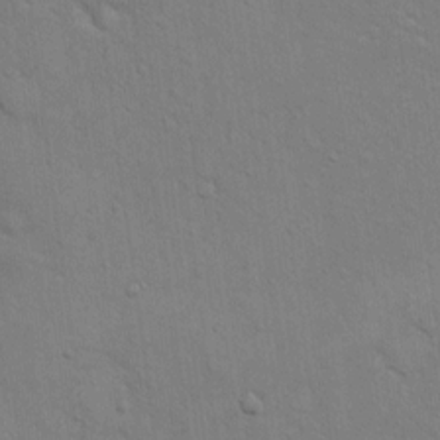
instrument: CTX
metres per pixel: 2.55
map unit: eHh
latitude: 16.6679
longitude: -66.7246
